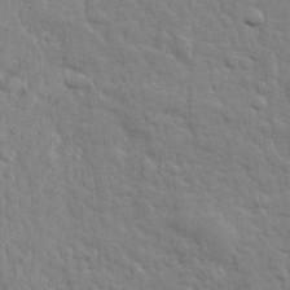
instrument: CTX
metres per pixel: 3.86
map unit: lHvf
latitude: 24.5356
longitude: 143.5588
